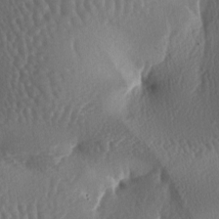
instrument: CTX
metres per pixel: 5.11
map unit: lAa
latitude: -6.4062
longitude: -128.5546
